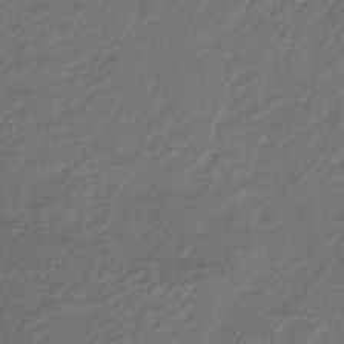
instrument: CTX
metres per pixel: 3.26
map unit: lHb
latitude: -36.0283
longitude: 71.6722
